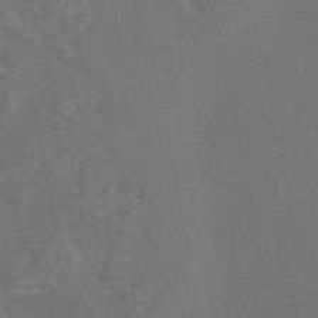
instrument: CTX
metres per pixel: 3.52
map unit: eAb
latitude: 46.5735
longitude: 109.8989
